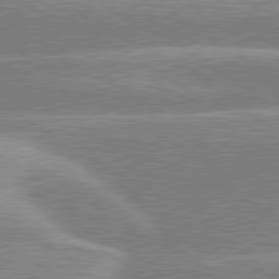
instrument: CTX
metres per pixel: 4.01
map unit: lApd
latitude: 80.1767
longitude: -130.5924
